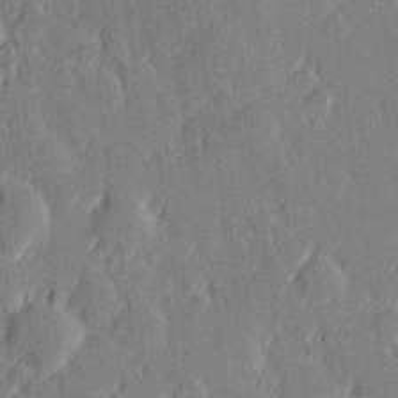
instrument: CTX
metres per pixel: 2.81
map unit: Hve
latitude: 27.4049
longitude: 144.4062
